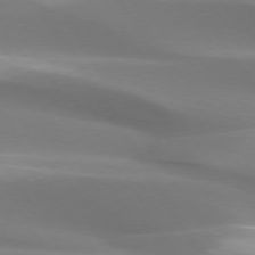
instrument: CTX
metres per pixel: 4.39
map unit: lApd
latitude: 73.8017
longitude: -50.5734
